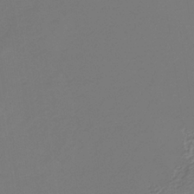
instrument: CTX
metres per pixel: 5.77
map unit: HNb
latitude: -35.8989
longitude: 55.3699
